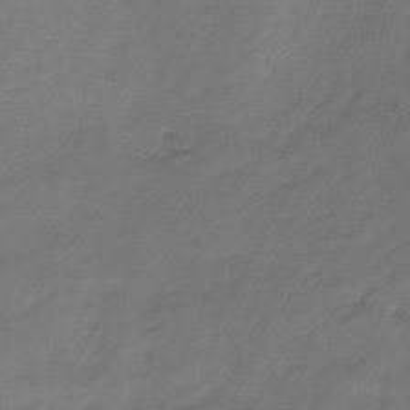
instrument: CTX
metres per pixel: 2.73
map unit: HNb
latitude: -33.1620
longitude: 57.5210
